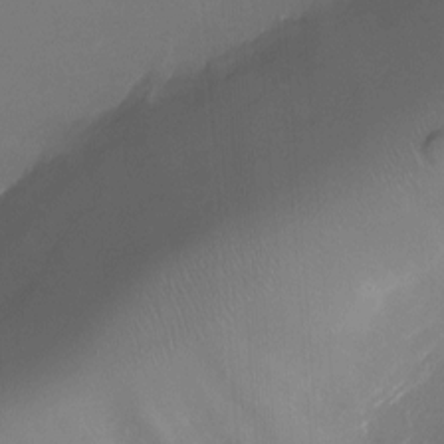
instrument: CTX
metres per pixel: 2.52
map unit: Ht
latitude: -6.1794
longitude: -26.2334
